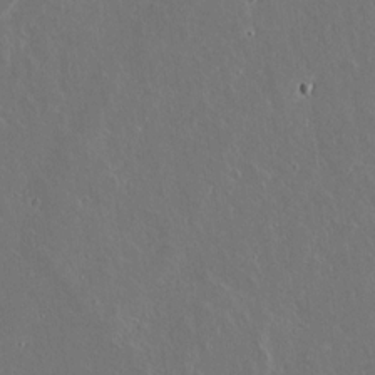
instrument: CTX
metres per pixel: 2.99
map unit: lAvf
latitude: 15.4994
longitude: -129.1025
